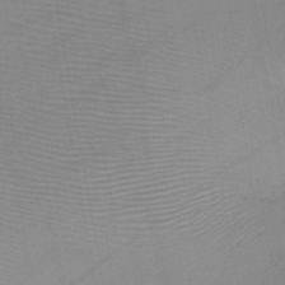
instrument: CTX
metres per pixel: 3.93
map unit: HNb
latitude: -45.8233
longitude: -40.8191
